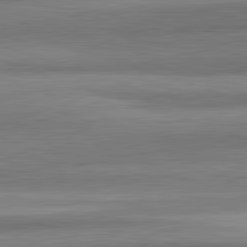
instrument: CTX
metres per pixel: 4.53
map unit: lApd
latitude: 82.4412
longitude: 178.4818
